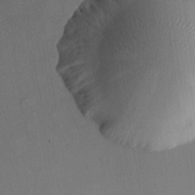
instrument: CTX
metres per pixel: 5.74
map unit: HNhu
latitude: 13.0081
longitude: 12.2362
